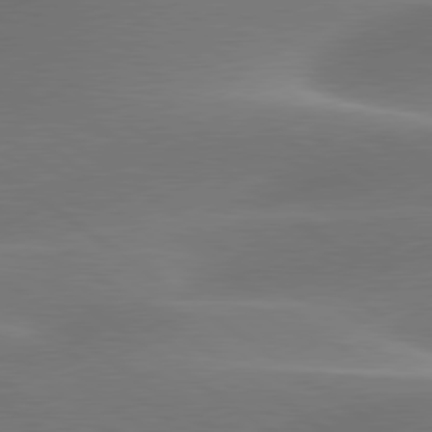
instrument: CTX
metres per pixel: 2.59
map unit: lApd
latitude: 79.7261
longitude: -91.1970
